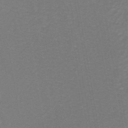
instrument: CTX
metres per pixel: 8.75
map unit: eHh
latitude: -42.8219
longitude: -33.4237
